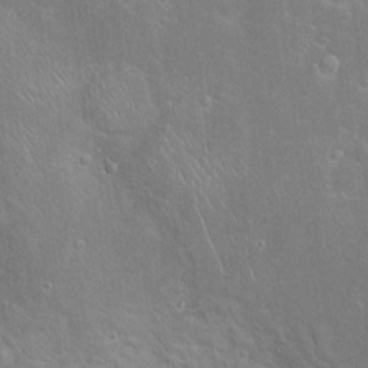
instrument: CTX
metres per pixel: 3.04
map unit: Hve
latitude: -11.2565
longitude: 175.2753
